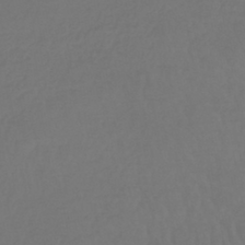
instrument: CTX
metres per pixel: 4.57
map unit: lHb
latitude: -42.1794
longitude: 65.3888
